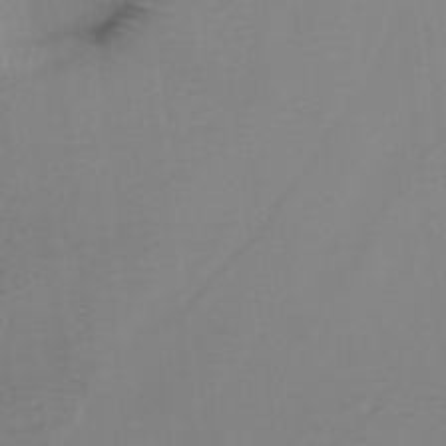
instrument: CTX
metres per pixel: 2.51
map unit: ANa
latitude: 37.1970
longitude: 23.9745
